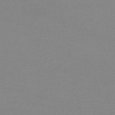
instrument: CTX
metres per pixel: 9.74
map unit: HNb
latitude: -52.4062
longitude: -51.5938
